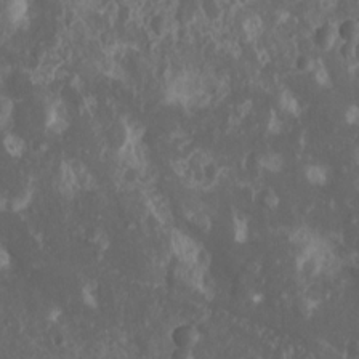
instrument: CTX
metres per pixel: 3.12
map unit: Nhu
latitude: 7.5938
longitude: -19.8961
